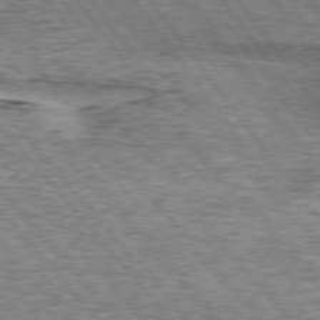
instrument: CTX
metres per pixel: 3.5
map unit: lApd
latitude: 75.4049
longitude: -77.3670
